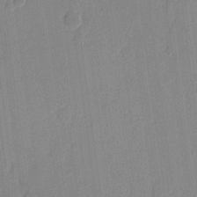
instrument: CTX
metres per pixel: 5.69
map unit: eHh
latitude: 7.3860
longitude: -66.8380
